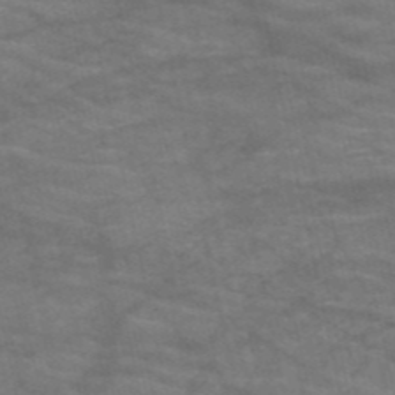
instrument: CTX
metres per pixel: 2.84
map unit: HNb
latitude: -52.9919
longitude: -43.7828
